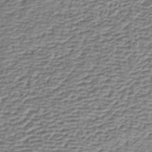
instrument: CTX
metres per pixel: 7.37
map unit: lHb
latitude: -35.3132
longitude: 60.5385
